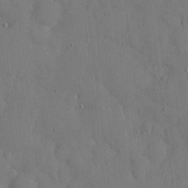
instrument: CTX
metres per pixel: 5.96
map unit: eHh
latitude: 6.8380
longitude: -68.2523
